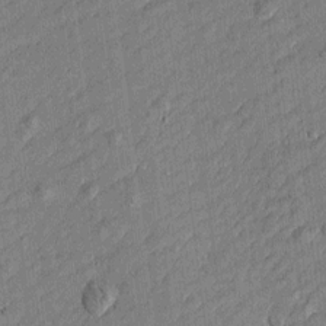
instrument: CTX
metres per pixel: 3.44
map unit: Htu
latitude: -6.1039
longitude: 177.3888
